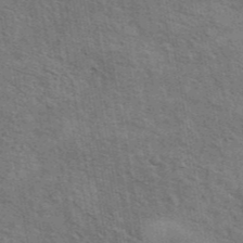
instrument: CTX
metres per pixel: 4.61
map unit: eAb
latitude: 43.9339
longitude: 110.1983
